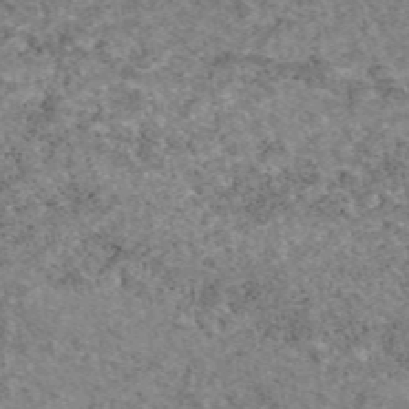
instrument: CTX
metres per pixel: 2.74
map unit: eAb
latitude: 48.0255
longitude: 113.4643
